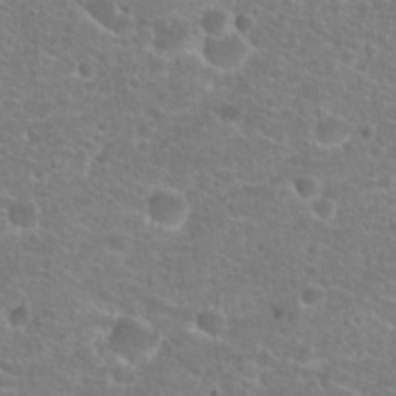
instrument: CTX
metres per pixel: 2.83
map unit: Hto
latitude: 25.5182
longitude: -48.5924
